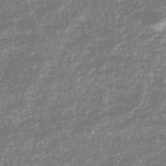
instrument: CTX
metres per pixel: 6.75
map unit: HNhu
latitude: -46.6329
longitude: 29.1431
